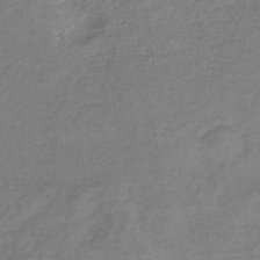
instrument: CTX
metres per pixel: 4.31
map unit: lHb
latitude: -40.3873
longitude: 75.3510
